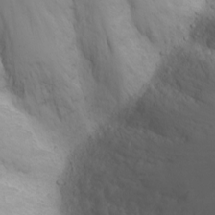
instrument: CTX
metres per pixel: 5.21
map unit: Nhu
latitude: -1.8045
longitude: -74.9703
